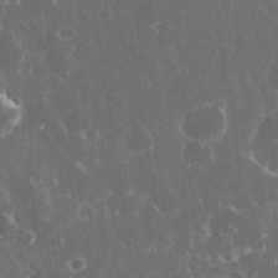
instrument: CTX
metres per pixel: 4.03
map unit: eHh
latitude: 33.1592
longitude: -61.8394
